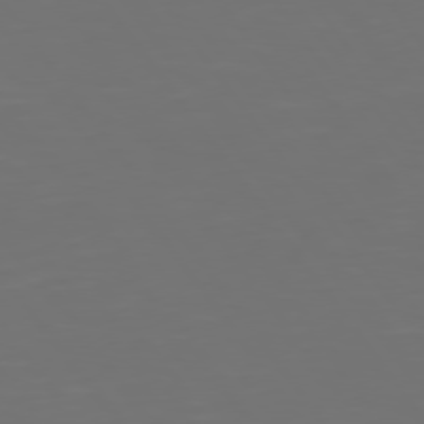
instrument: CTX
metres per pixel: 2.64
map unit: Hpe
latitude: 74.9136
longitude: -124.6868
